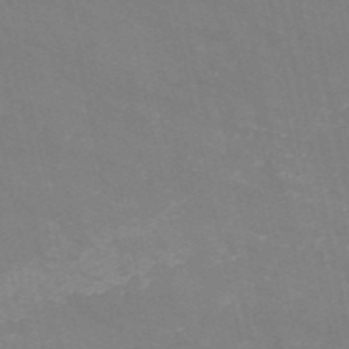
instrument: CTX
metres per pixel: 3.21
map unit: HNb
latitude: -54.8597
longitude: -37.7261
